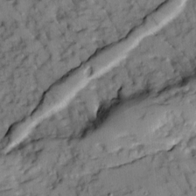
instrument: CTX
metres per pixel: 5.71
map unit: Ave
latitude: 8.7057
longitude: -103.1403
